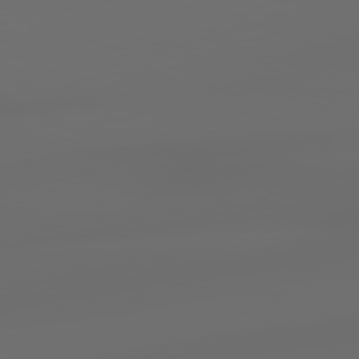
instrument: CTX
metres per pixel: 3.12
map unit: lApd
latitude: 79.1781
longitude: -139.3104
